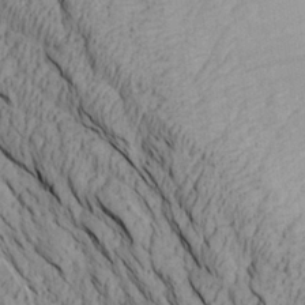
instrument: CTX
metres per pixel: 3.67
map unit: Aa
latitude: 27.5749
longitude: -133.4993
